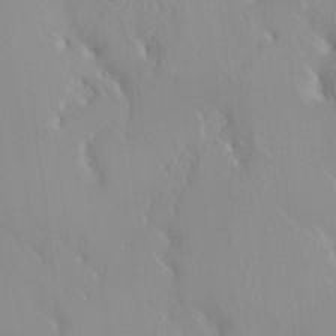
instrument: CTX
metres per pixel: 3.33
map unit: HNhu
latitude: 2.3845
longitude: 8.0283
